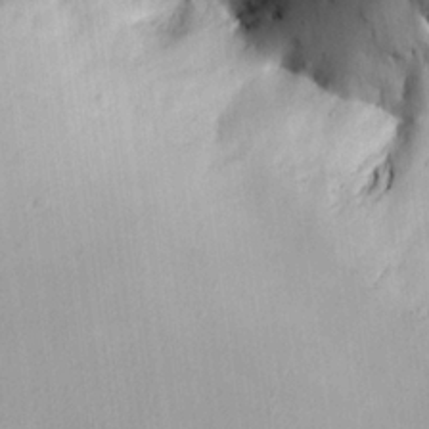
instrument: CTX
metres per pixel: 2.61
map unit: Aa
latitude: 22.6301
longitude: -140.4790
